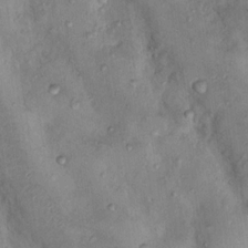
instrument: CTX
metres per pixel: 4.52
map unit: Nhu
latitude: 12.5924
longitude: -27.3860
